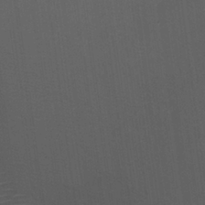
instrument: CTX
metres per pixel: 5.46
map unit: Hto
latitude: 25.6127
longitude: -45.0836
